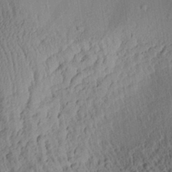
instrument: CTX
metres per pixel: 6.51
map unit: Aa
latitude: 30.2523
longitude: -132.8569
